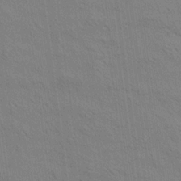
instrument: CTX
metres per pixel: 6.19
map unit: Aa
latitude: 20.5924
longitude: -140.6679
